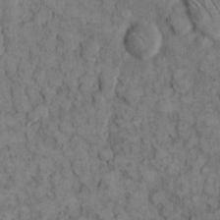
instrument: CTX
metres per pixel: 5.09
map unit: eHh
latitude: 13.0081
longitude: -64.6113
